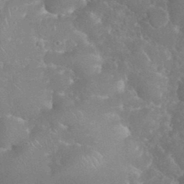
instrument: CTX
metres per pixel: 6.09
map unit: eHh
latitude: 34.9891
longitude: -64.1389
